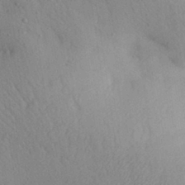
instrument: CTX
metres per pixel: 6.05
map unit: Aa
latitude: 29.8016
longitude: -147.9528
